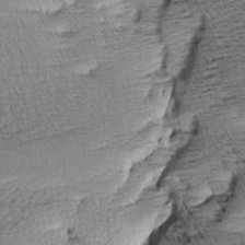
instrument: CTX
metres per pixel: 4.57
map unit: Aa
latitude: 8.3278
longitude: -140.9891
